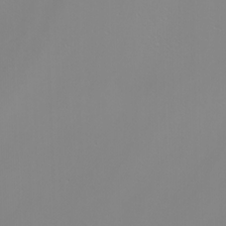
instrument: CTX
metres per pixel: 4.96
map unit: Nhu
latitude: -5.5588
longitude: -91.3860
